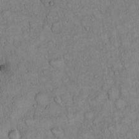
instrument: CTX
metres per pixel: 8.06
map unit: Hto
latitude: 15.2537
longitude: -57.4615
